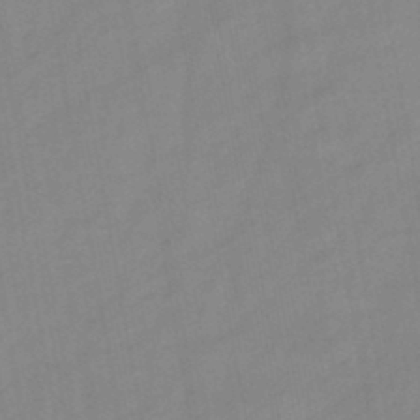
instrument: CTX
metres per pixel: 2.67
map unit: HNb
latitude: -45.7289
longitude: -38.7246
